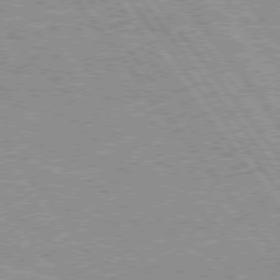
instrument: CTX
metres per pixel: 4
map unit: Hpe
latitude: 75.6883
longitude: -156.3467
